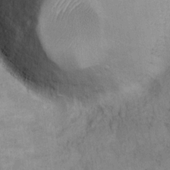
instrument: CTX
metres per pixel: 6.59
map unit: eHh
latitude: 16.2334
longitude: -63.1403
